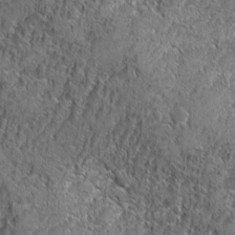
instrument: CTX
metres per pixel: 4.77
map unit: Ave
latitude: -10.4062
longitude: -119.7638
